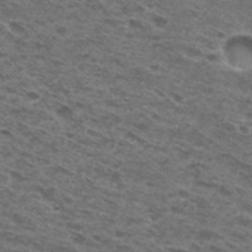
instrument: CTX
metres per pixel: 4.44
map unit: Hto
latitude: 30.0255
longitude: -47.9339
